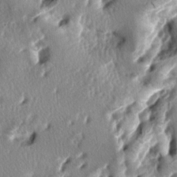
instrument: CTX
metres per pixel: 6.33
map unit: lAa
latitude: -6.9353
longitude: -124.6679
